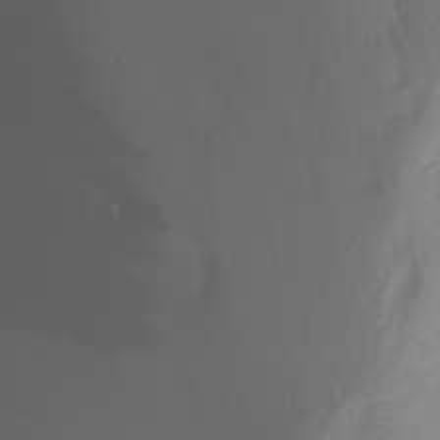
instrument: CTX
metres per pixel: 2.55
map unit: Nhu
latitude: -13.3699
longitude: -65.7072
